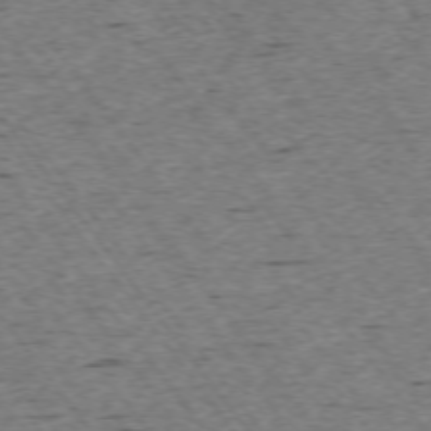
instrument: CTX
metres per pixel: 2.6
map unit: Ap
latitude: -74.4818
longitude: -87.2348
